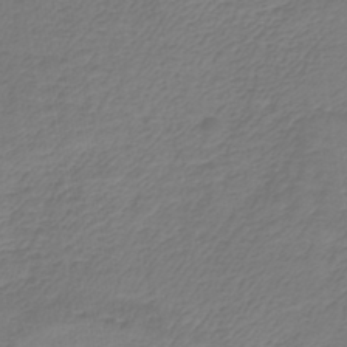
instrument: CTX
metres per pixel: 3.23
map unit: lHb
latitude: -41.9367
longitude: 66.1039
